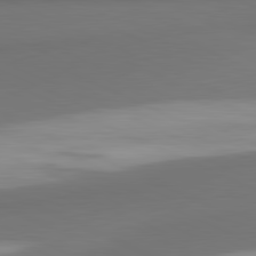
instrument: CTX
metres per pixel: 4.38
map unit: lApd
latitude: 81.5371
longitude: 172.0661
